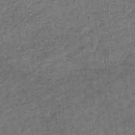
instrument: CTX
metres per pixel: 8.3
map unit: eHb
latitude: -36.1227
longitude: 79.4265
